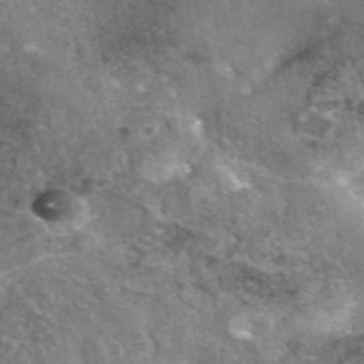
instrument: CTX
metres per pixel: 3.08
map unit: eAb
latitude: 45.7638
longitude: 123.6533
